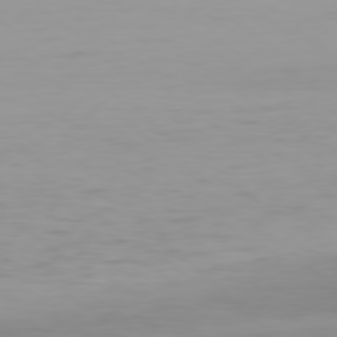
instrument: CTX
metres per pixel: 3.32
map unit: Hpe
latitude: 78.3468
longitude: -169.1781
